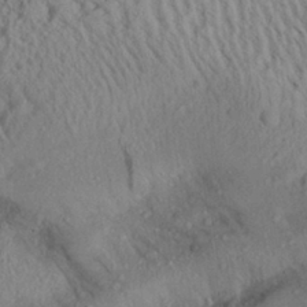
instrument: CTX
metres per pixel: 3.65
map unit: Aa
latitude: 28.3656
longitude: -135.2537
